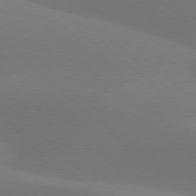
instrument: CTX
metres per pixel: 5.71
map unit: lApd
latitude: 77.5560
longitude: -51.8016
